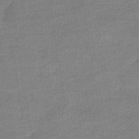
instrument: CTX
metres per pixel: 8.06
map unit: eHb
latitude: -35.9178
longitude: 77.8044
